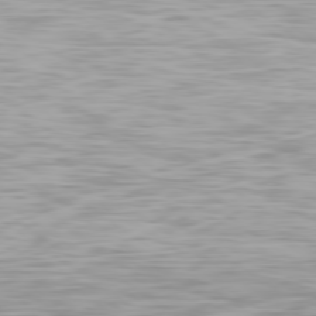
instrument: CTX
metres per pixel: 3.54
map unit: Ap
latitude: -79.1998
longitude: -93.5938
